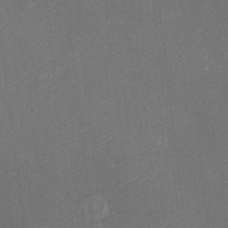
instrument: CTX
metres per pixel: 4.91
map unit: eHh
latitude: -1.0676
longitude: -78.6680
